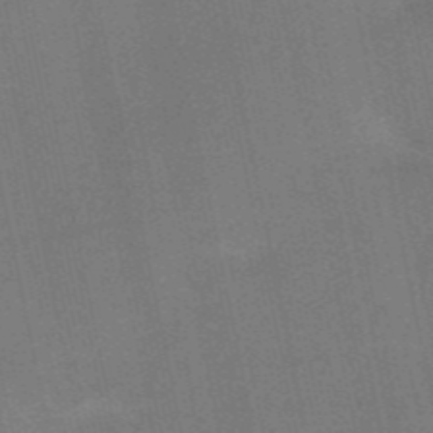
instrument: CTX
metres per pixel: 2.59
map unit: HNb
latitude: -52.8974
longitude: -46.6113
